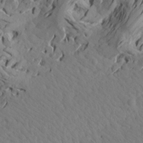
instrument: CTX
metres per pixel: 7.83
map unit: Aa
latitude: 18.1011
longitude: -144.1011
